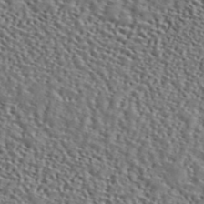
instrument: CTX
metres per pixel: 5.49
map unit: ANa
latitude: 45.8961
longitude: 49.7289
